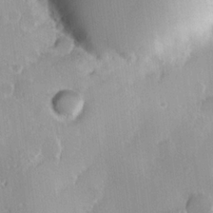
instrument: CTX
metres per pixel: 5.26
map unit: Hve
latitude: 23.8772
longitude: 146.4629
